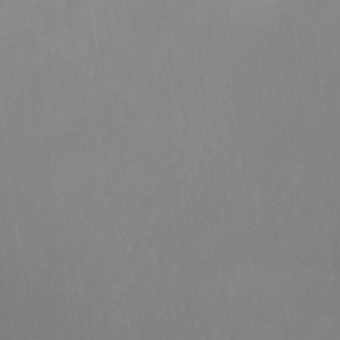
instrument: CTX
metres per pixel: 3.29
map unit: Ht
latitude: 1.1025
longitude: -34.1577
